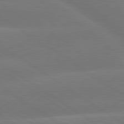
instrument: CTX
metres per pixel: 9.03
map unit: lApd
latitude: 79.9906
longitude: -149.1970
